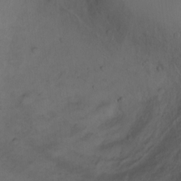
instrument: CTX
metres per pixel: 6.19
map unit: Ht
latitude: 2.0444
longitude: -35.9339
